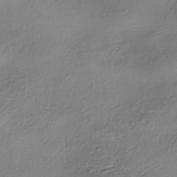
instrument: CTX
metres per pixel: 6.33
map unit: eHh
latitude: -42.2928
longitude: 122.3118
